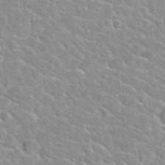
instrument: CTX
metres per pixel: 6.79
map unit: Nhu
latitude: 30.2523
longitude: -50.3278
